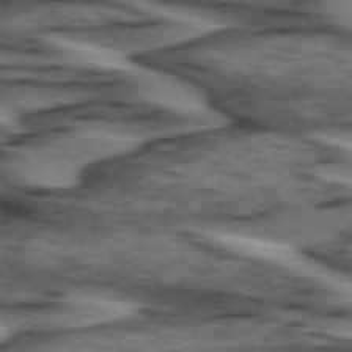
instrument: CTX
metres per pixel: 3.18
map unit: lApd
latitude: 74.2900
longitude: -71.5182
